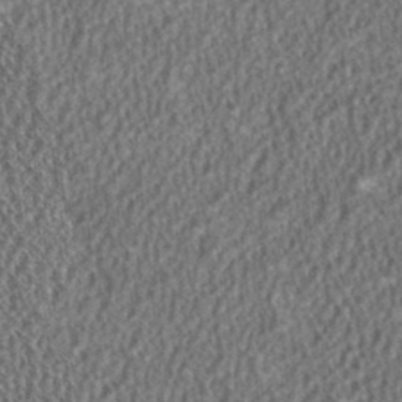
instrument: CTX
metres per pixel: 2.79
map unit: HNhu
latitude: 1.1025
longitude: 0.1039
